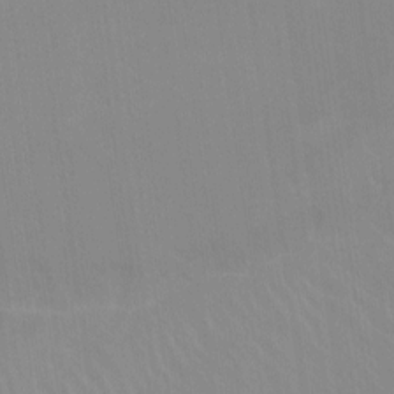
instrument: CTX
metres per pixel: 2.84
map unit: Ht
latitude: -14.1228
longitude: -42.4223
